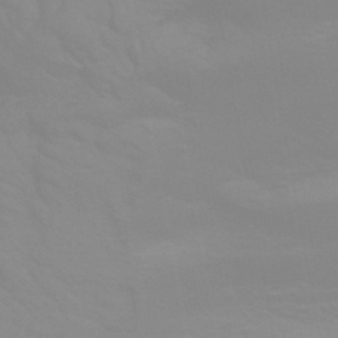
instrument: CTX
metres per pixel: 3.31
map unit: HNhu
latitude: -44.4629
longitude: 90.4062
